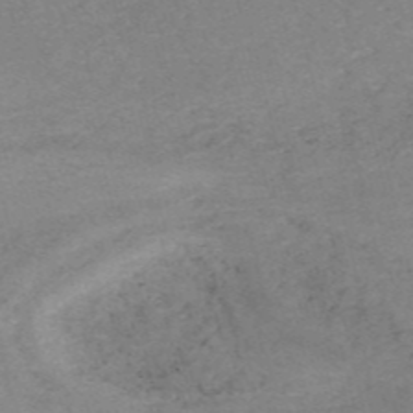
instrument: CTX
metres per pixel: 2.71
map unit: HNb
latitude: -54.2740
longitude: -47.3293
